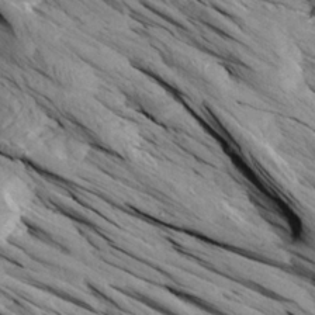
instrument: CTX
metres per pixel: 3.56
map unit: Aa
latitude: 27.3293
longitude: -133.4615
